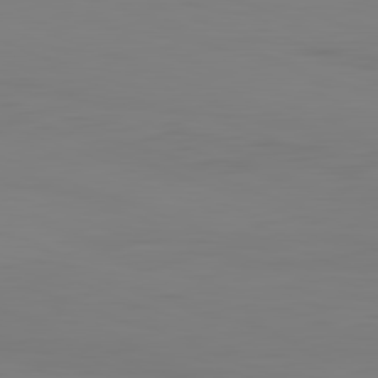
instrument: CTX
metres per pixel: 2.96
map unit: Hpe
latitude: -82.2550
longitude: 8.0472
